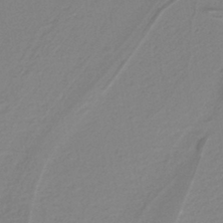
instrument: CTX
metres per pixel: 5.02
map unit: lHb
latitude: -40.9542
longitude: 51.6911
